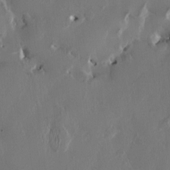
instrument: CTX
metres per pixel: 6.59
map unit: HNhu
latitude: 1.4048
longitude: -4.7246
